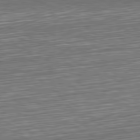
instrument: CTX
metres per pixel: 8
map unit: Hpe
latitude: -82.1795
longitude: 19.3510
